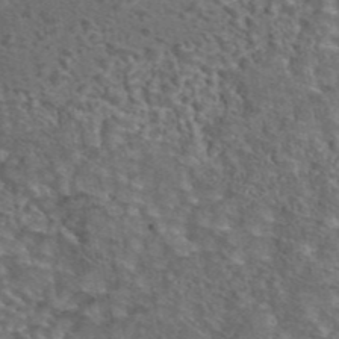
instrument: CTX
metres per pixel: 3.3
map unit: eAb
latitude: 43.9150
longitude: 104.3306
